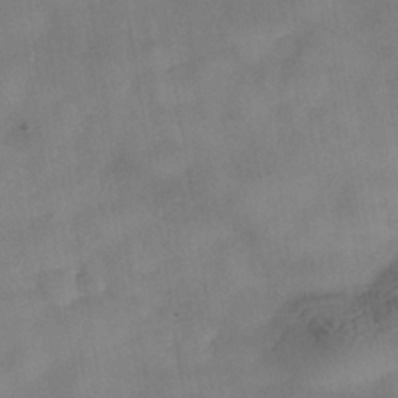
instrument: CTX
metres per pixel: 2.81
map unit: Nhe
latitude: -37.8044
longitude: -147.0837
